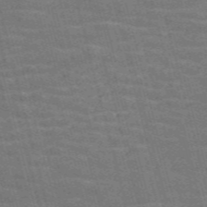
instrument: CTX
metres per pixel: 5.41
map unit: Nve
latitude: -58.6707
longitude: 62.4062
